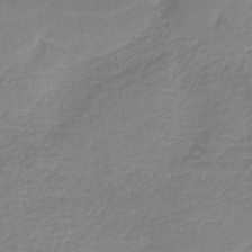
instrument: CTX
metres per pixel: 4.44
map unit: HNb
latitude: -37.5966
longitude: 55.6155
